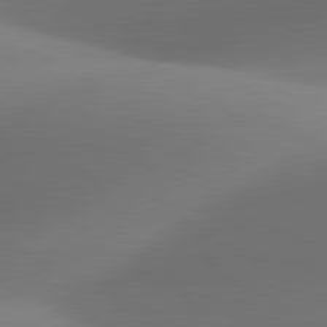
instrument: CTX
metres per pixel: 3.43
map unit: lApd
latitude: 81.4237
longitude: 134.8408
